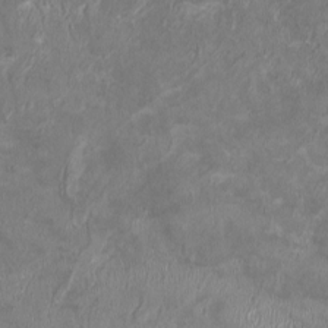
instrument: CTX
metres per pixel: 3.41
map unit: HNhu
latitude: -0.3873
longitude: -3.6127
